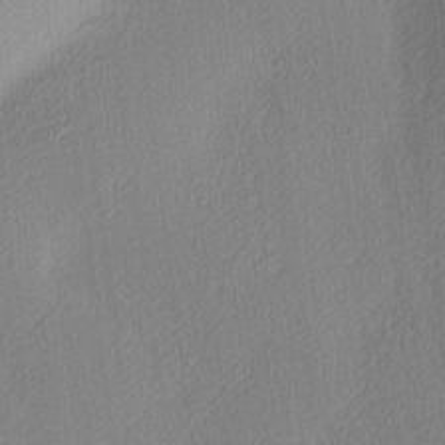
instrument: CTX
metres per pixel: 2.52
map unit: Ave
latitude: 3.8583
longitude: -114.3089
